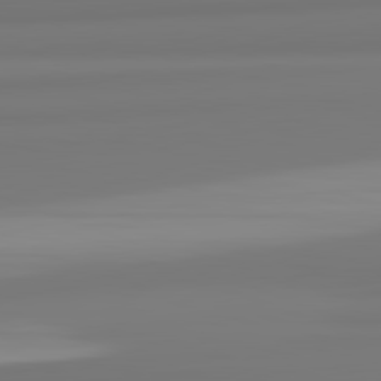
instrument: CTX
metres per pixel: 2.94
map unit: lApd
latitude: 82.3278
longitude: 174.5006
